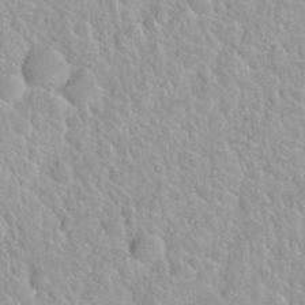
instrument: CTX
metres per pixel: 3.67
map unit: Nhu
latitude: 27.9528
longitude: -52.6869
